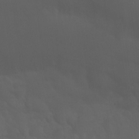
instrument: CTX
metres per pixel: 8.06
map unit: Nhu
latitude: 22.9136
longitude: -65.3860
